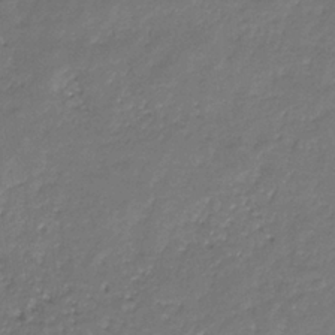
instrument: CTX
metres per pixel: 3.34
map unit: eHb
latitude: -30.3684
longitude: 71.5399
